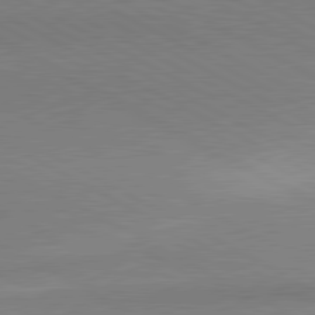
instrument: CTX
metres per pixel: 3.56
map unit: lApd
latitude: 80.7813
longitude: 165.8234
